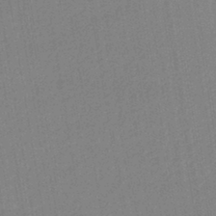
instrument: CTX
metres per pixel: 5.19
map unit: lHb
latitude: -42.0661
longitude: 68.4251
